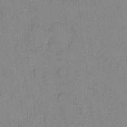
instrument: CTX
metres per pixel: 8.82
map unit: eHh
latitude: 6.9136
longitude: -65.6127
